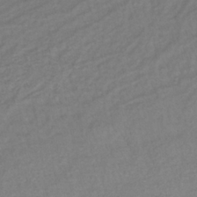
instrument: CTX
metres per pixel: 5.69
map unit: lHb
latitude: -37.5588
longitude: 70.8030
